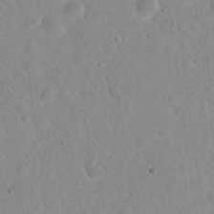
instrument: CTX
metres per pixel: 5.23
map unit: Hto
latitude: 21.8395
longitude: -54.1200
